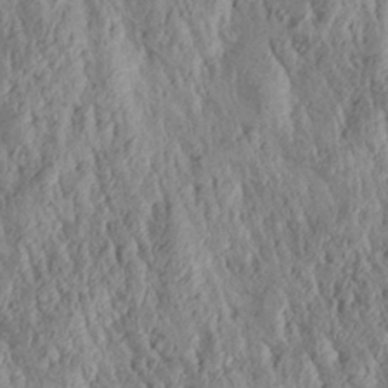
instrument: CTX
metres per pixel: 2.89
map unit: Aa
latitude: 30.3090
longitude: -137.4049
